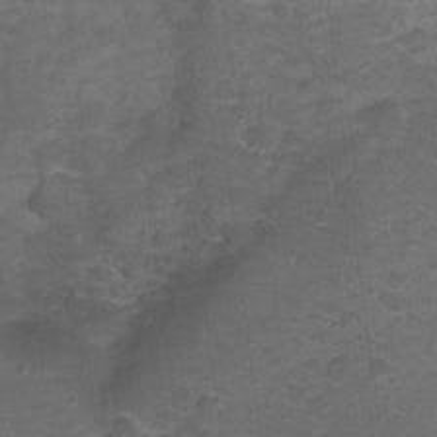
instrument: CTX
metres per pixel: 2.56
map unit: Nhu
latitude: 3.0080
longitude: -17.6316
